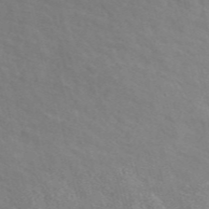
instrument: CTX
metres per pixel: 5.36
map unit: ANa
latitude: 48.8191
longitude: -73.3104
